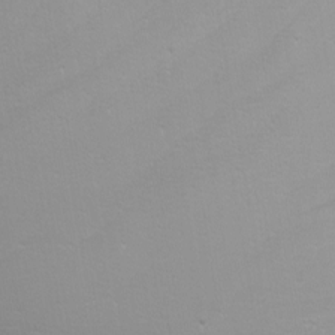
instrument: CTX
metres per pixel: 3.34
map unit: Nhu
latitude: -6.4062
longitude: -88.0633
